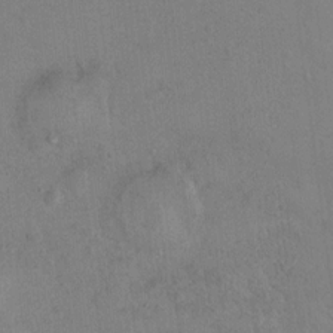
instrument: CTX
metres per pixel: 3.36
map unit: Nhu
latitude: 12.1389
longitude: -26.7435
